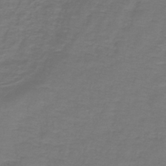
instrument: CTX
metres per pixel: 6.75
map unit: lHb
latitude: -43.0864
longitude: 56.5951
